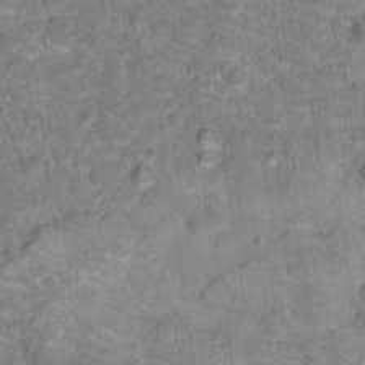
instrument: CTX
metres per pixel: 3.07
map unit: Hto
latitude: 17.4049
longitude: -36.7058
